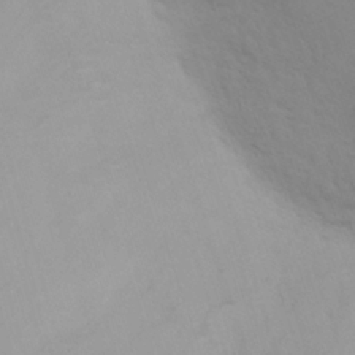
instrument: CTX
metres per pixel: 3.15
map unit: Nhu
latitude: 10.4790
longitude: -24.6679
